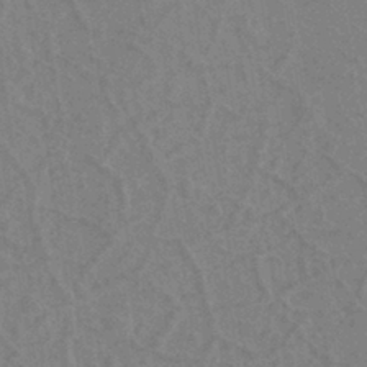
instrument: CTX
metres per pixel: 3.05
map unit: eHh
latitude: -39.7667
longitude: -27.3104
